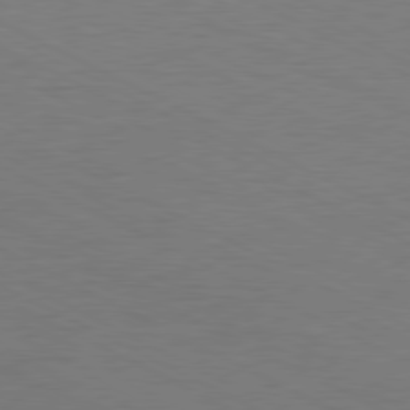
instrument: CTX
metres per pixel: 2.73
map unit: Hpe
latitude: -81.1242
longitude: 13.0109
